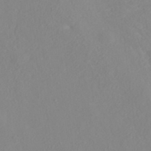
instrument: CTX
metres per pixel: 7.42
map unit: ANa
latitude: 38.0633
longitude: 23.5966
